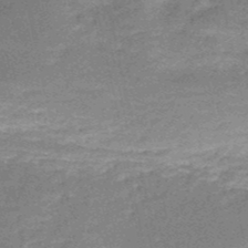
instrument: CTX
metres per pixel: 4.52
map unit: HNb
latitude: -51.2754
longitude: -41.2159
